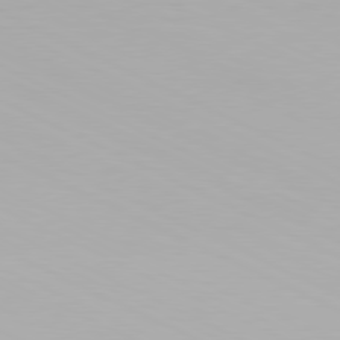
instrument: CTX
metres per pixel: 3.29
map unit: Hpe
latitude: -81.4266
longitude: 18.9164
